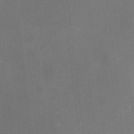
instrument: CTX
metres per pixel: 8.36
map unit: HNhu
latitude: 8.1011
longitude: 9.6533
